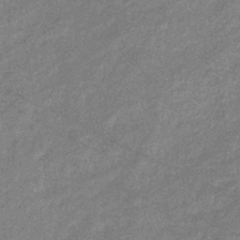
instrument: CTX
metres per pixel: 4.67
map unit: eHb
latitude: -39.1242
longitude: 80.0472
